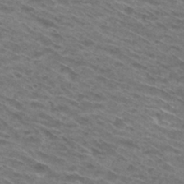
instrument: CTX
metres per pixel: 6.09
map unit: Hto
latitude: 30.5924
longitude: -46.1011
